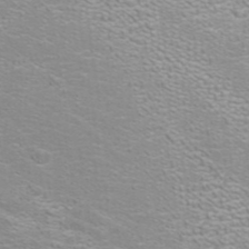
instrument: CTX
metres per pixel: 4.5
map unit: ANa
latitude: 39.9150
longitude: 22.9542
